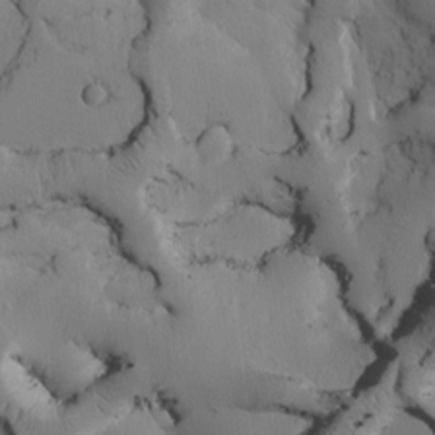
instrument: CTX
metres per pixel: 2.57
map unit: Htu
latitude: -3.3320
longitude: 168.6518
